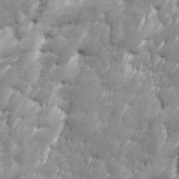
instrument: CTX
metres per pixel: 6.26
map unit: Ave
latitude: 16.4790
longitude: -135.7638
